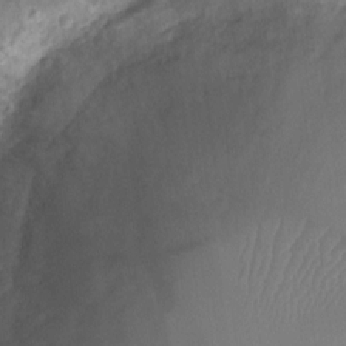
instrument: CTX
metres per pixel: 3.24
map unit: Ht
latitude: -9.3510
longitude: -21.4049
